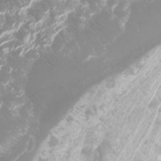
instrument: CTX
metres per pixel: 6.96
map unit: Nhu
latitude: -10.1228
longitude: -68.8002
